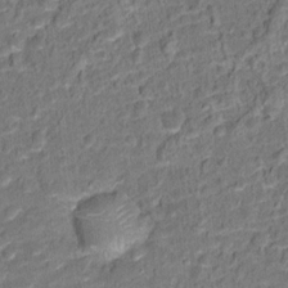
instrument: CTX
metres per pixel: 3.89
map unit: Hto
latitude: 15.0837
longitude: -39.0836
